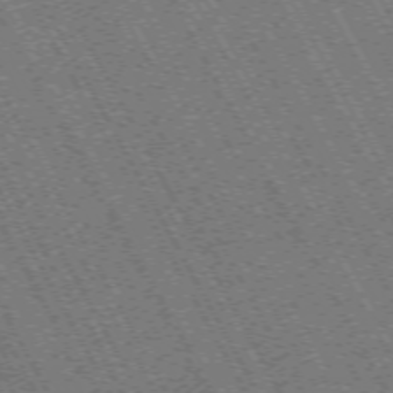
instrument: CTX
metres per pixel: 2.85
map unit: Hpe
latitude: -71.7667
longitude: 11.1809
